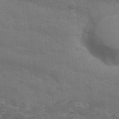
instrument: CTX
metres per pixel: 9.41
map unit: Nhu
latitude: 26.0822
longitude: -52.0633
